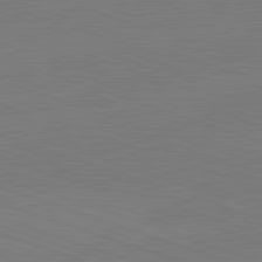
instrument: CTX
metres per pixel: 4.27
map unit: lApd
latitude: 82.3089
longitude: -159.8772
